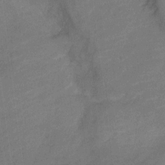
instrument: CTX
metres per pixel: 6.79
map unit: Nve
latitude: -19.0109
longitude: 108.5574
